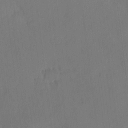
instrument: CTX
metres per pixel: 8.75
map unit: eHh
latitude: -7.6344
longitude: -69.6694
